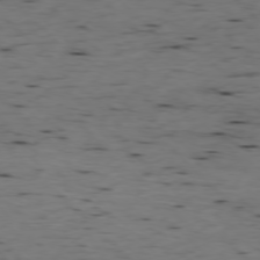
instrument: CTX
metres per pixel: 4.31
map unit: Ap
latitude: -77.2943
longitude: -89.6505
